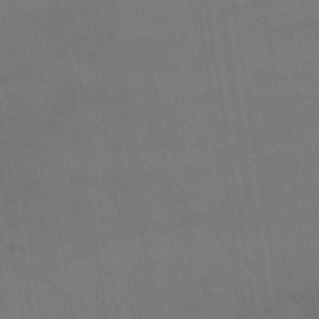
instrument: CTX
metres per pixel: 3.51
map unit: lHb
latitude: -40.6707
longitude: 66.3684
